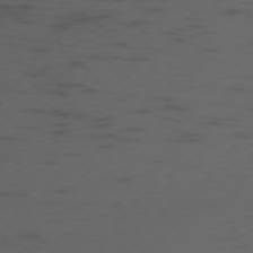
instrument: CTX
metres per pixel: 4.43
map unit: Ap
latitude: -76.6896
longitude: -65.7072
